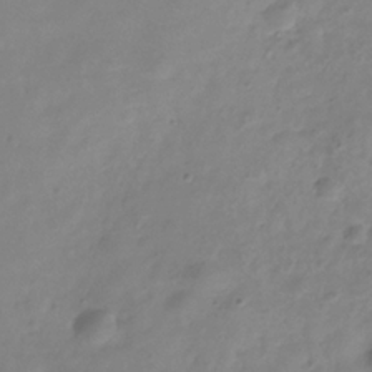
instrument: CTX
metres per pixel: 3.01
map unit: Hve
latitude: -33.8045
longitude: 90.3307
